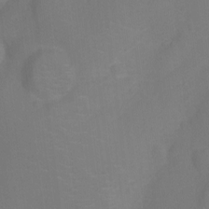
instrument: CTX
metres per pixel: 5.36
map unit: Ht
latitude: -10.3117
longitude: -24.0255
